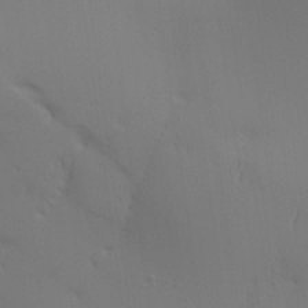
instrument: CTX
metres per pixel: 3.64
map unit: Aa
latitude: 27.9528
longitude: -131.5372
